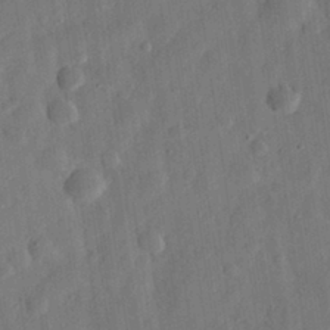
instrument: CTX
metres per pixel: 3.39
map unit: eHh
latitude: 30.6869
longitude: -74.8380
